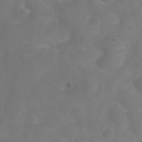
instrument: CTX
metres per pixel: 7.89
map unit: Nhu
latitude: 27.2915
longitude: -55.3482
